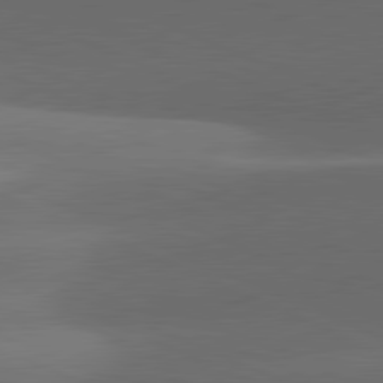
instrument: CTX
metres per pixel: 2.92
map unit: lApd
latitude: 81.5182
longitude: 132.5574
